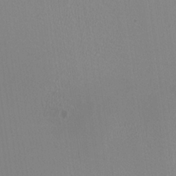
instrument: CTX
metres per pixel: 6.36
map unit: HNhu
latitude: -0.5574
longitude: -1.0836
